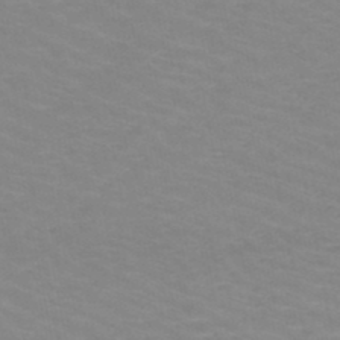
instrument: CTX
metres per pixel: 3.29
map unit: HNb
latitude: -48.3118
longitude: -47.0648
